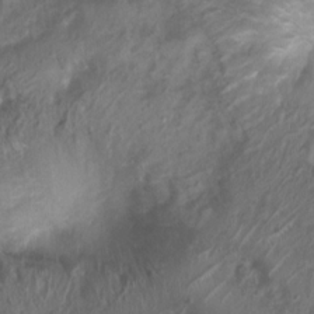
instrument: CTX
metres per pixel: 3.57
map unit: Nhu
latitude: 7.0458
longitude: -21.5938
